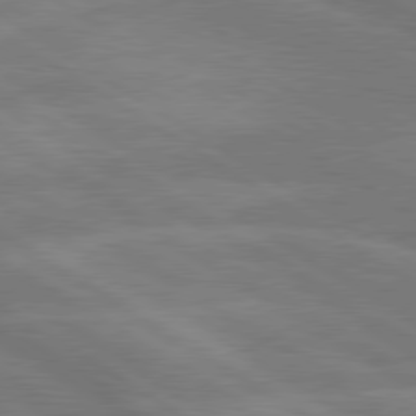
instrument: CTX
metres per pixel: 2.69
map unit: lApd
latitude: 79.6694
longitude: -123.0836
